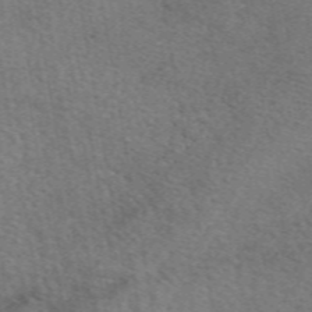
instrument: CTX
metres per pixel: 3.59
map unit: eAb
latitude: 50.3278
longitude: 110.7841
